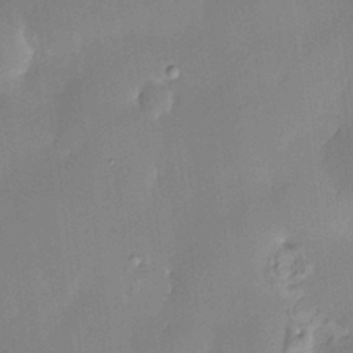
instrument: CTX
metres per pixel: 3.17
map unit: HNhu
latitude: 4.6301
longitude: 8.5952
